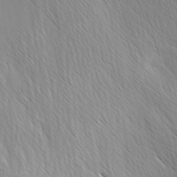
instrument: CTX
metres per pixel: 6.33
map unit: Ave
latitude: -0.9353
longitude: -112.8380
